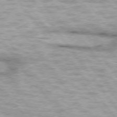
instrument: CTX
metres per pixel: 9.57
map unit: lApd
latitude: 74.8758
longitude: -48.5924
